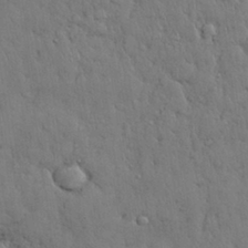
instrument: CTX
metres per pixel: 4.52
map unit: Nhu
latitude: 28.3467
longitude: -68.3845
